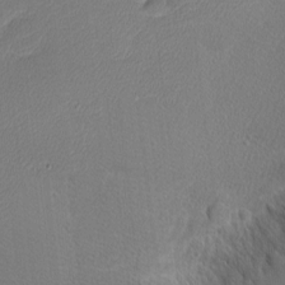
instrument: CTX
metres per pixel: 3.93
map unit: Nhu
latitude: 0.7624
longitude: -78.4412
